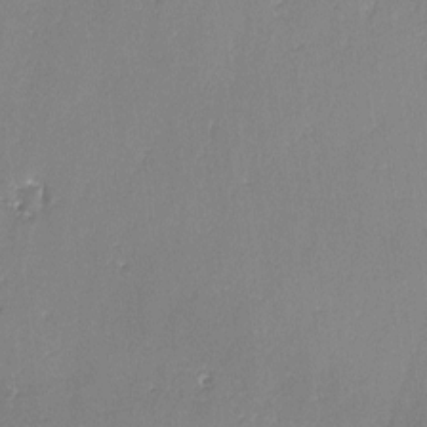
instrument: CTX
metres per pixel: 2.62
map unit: lAvf
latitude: -2.8030
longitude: -108.5167
